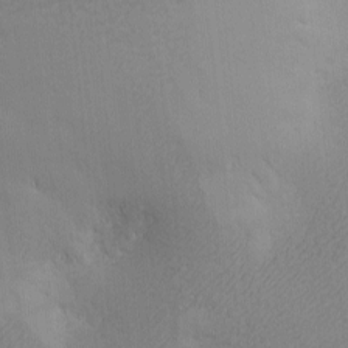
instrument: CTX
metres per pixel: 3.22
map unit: Ave
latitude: -6.9541
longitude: -121.0459
